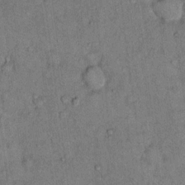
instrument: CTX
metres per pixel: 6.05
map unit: Hto
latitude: 12.8002
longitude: -59.1970
